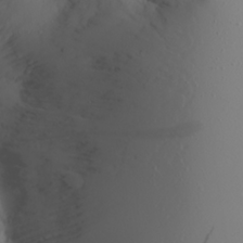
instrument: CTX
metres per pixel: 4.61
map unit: Aa
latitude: 21.9717
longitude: -145.8961
